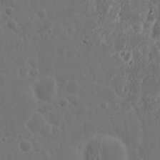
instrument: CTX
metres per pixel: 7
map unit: Nhu
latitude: 15.0459
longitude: -73.5372
